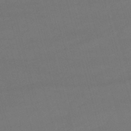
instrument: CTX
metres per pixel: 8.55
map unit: lHb
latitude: -47.6344
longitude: 63.4832
